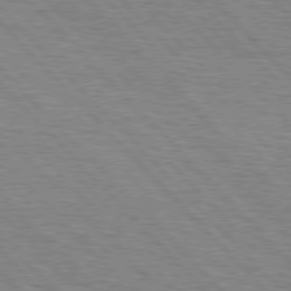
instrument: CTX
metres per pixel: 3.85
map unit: Hpe
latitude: 77.2348
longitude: -126.2712
